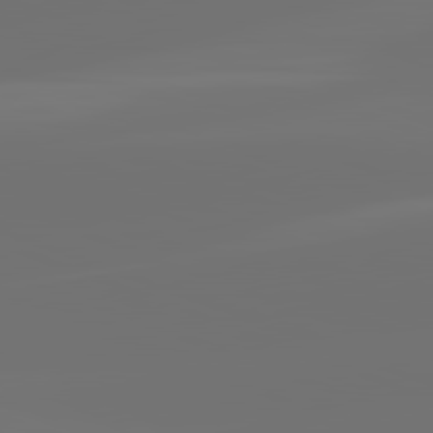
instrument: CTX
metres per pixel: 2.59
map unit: lApd
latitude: 82.1199
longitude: -154.3656
